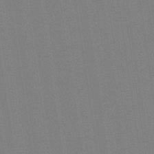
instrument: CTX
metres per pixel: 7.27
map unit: Aa
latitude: 33.6316
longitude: -142.8758
